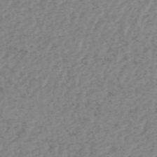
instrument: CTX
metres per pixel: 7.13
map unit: HNhu
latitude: -48.4440
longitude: 30.6140
